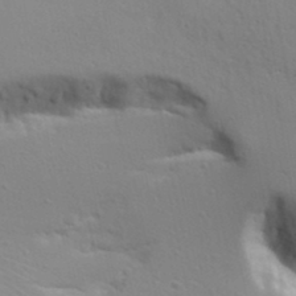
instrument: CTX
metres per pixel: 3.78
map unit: Aa
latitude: 17.5371
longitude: -125.8016
